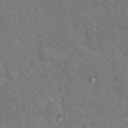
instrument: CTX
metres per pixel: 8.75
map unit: eHh
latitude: 18.7057
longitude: -62.0255
